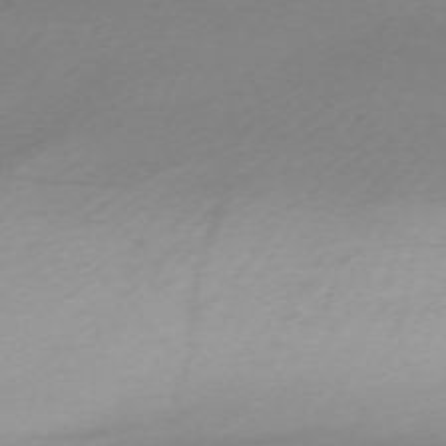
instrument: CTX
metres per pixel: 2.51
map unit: Nhu
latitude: -67.6155
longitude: 39.8611
